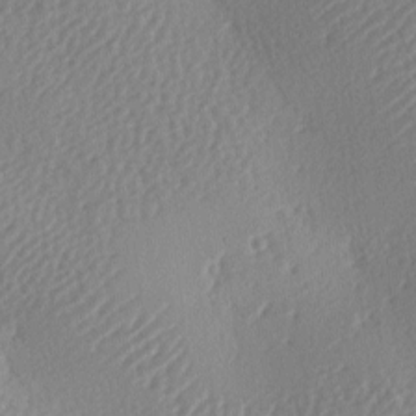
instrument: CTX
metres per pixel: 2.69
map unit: lAa
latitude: -8.8597
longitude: -128.2900
